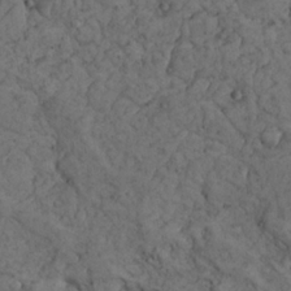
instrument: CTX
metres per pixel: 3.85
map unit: Nhu
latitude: 22.4412
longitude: -67.4237
